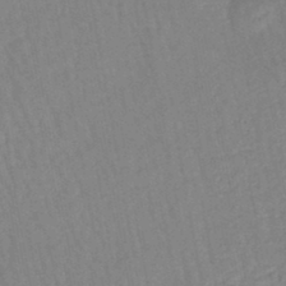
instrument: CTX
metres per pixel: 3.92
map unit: eHb
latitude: -45.2376
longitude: 80.3495
